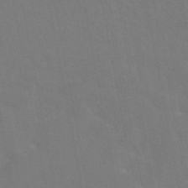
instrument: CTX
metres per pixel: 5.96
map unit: eAb
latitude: 45.7638
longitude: 121.4454
